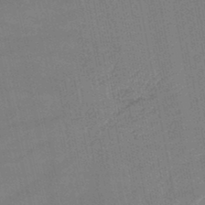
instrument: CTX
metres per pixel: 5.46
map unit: lHb
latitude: -47.1620
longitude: 70.6330
